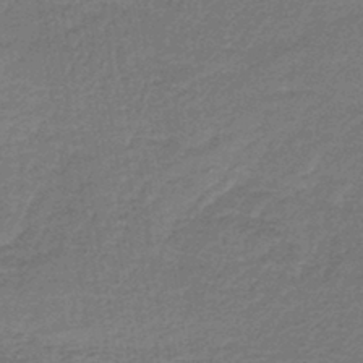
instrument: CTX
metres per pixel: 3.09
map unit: lHb
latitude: -40.5951
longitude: 63.1809
